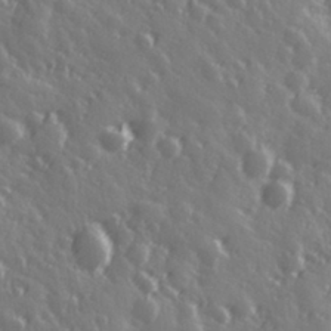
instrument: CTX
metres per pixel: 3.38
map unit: Hve
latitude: 28.0444
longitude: 147.0297
